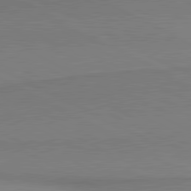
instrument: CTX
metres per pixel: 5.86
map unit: lApd
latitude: 81.0836
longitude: 163.0864
